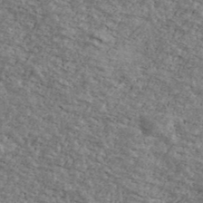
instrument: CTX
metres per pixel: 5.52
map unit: Ave
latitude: 41.0080
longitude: -108.7246
